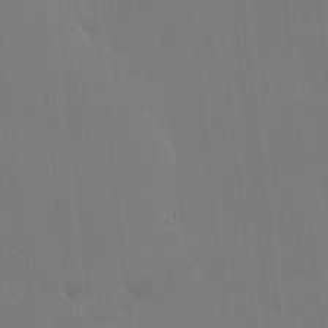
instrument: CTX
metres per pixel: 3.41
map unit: HNhu
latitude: 7.0647
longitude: 4.0094
